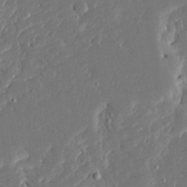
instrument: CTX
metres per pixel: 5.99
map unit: Ave
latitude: 16.7813
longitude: -140.4601
